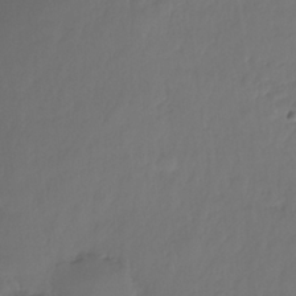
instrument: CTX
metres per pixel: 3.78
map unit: Nhe
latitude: -37.0108
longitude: -178.8569
